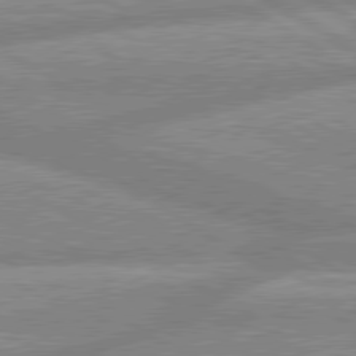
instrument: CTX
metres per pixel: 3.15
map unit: lApd
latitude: 80.0444
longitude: -164.6302
